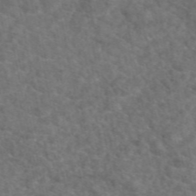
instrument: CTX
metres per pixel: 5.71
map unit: eAb
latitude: 49.4237
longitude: 111.2753
